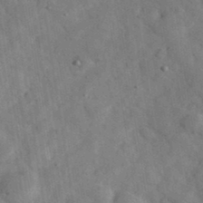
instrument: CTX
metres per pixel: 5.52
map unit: eHh
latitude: 37.4805
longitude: -67.3670
